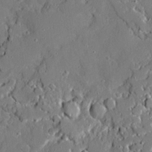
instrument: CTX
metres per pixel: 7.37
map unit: Ave
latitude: 19.6882
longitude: -127.9150
